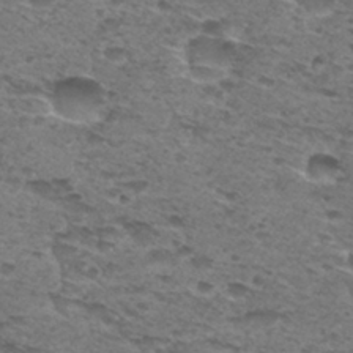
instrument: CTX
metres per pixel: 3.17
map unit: Hto
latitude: 30.6113
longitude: -48.0255
